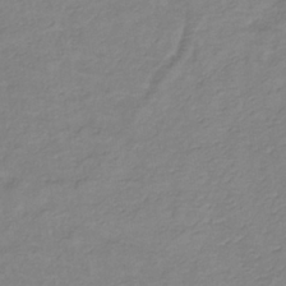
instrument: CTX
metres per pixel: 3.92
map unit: lHb
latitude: -35.3888
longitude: 72.5007
